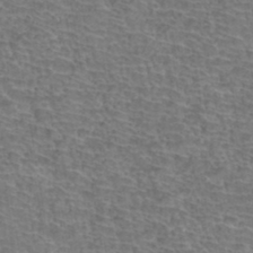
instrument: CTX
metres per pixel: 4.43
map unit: Hto
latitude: 36.8758
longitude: -43.6883
